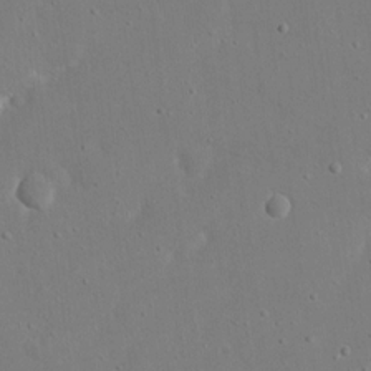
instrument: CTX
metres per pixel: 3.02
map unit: eHh
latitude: 17.2537
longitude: -71.2159
